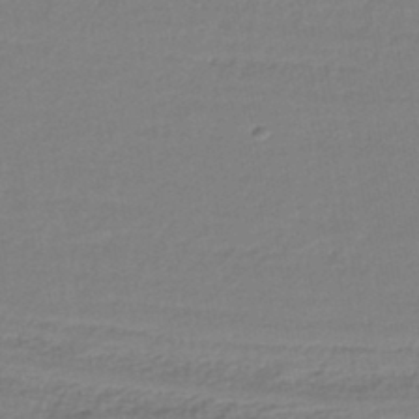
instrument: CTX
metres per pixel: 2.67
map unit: HNb
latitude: -36.4818
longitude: 58.4062
